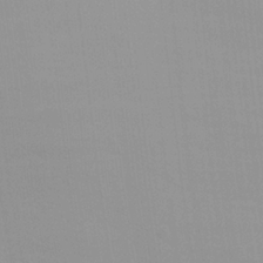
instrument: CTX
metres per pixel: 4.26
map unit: Ave
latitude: 0.5545
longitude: -112.5168
